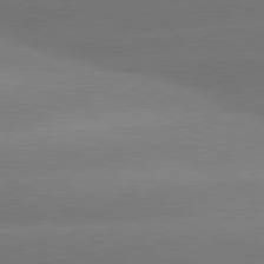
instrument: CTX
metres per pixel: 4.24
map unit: lApd
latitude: 80.4223
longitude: -151.0269
